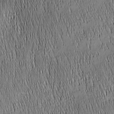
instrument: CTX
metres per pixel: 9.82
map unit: Nhu
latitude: -6.2928
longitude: -152.6680
